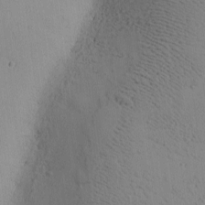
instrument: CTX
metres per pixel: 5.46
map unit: Ave
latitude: -9.1620
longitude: -122.0822
